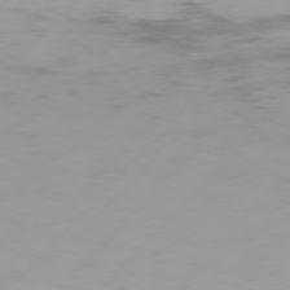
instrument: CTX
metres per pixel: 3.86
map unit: Hpe
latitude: 77.2537
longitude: -139.4426
